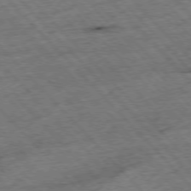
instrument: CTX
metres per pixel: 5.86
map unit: Hpe
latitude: -76.8408
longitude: -16.2145
